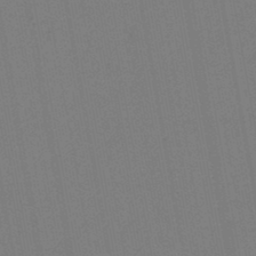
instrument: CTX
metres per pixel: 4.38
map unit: lHb
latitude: -45.0109
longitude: 63.3320
